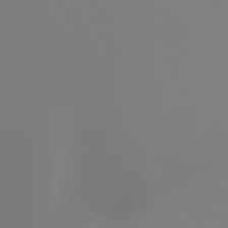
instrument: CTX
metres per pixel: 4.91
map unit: Ht
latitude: -9.5777
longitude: -45.8205
